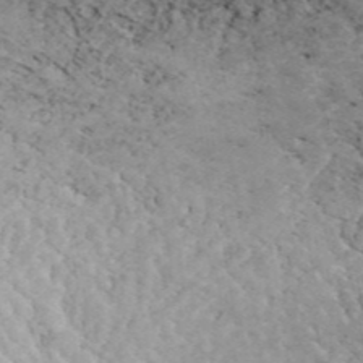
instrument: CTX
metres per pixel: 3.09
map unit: ANa
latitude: 46.7058
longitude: 50.1228
